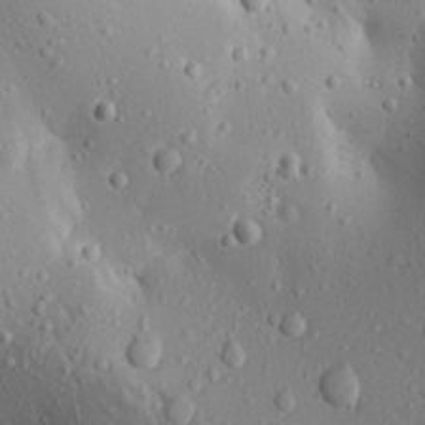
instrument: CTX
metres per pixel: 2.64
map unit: Aa
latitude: 19.3481
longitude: -148.4979
